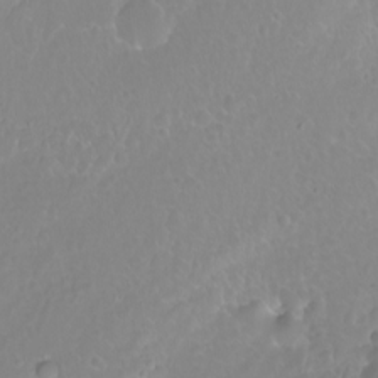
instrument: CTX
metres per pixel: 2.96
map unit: Nhu
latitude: -8.8786
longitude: -71.1025
